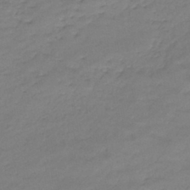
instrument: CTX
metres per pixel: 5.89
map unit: lHb
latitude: -42.7463
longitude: 58.5006
